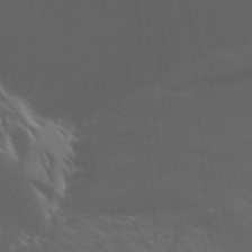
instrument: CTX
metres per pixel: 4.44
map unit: Aa
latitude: 27.4804
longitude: -131.4049
